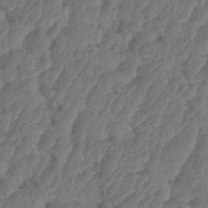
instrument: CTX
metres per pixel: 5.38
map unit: HNhu
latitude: -24.7274
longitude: 50.4251
